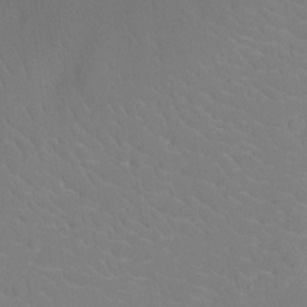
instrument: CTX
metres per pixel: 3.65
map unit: Ht
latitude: -10.2551
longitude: -23.7638
